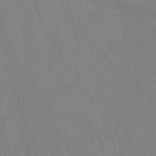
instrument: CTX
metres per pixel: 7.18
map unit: Nve
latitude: -57.0864
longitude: 51.1998
